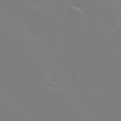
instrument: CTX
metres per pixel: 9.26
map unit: lHvf
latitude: 26.9325
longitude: 143.2187
